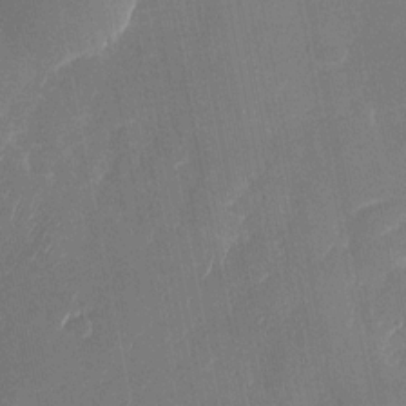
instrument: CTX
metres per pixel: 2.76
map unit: Nhu
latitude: -28.1606
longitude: -64.4034
